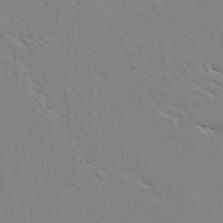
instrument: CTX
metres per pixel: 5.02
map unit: lAvf
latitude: 4.6113
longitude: -105.1970
